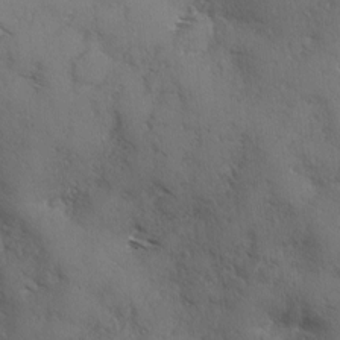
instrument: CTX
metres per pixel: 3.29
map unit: Ave
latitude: -0.0283
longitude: -111.8584
